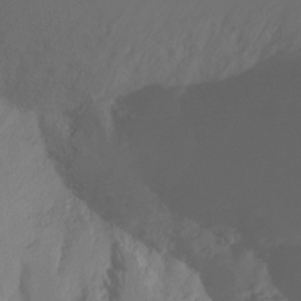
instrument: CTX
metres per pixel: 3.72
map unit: Ht
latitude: -16.5952
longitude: -46.4223
